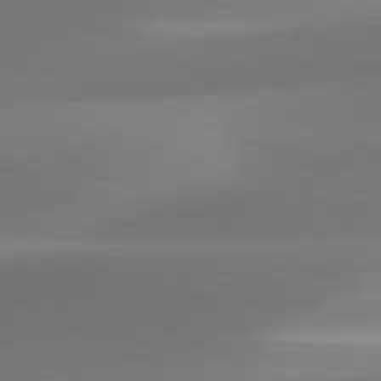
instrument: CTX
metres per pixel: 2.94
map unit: lApd
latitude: 81.2726
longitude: 131.0297
